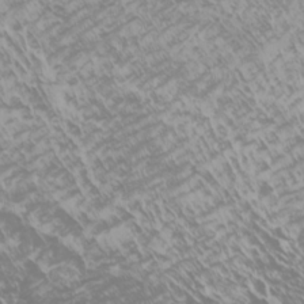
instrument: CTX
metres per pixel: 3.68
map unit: Htu
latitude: -7.1053
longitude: -73.9717
